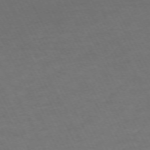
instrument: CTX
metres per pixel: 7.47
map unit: Hpe
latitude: -70.8408
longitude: 15.3888
